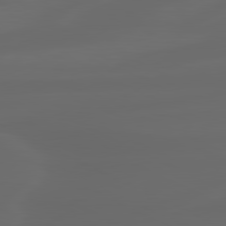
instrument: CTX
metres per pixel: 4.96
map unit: lApd
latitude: 80.4034
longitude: -116.1200
